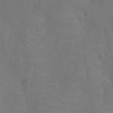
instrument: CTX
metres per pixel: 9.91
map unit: Ht
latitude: -9.8989
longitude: -21.6127
